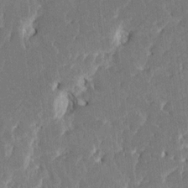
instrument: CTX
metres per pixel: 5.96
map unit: HNhu
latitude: 5.8016
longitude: -6.5924
